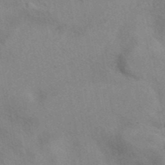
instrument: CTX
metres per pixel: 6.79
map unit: eAb
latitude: 41.3481
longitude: 107.9367
